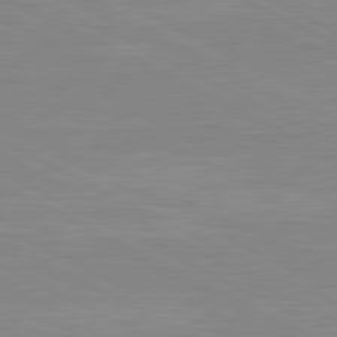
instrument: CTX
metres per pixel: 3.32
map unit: lApd
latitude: 80.8947
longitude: -172.2333
